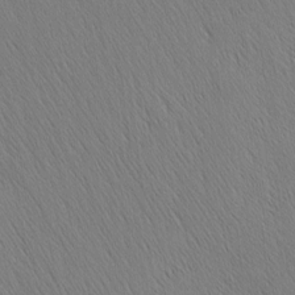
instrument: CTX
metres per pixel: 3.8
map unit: Nhu
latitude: -4.1039
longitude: -151.0269
